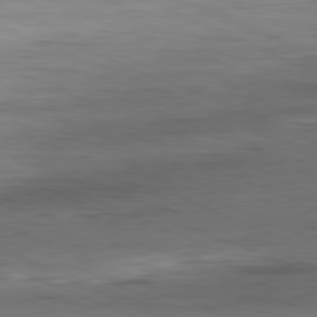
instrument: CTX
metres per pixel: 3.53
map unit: Ap
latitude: -81.9745
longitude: -74.6491
